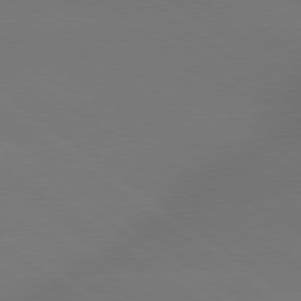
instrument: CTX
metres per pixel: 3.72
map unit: lApd
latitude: 79.2348
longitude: -150.7624
